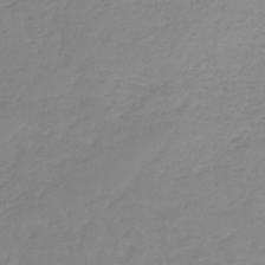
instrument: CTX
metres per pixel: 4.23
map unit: lHb
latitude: -44.1795
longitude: 70.1039
